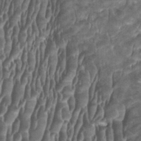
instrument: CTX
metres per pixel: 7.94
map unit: HNhu
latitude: 0.6679
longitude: 0.2173
